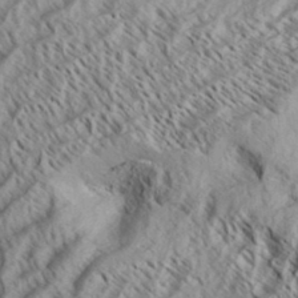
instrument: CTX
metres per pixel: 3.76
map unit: Aa
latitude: 33.7450
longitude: -137.8773
